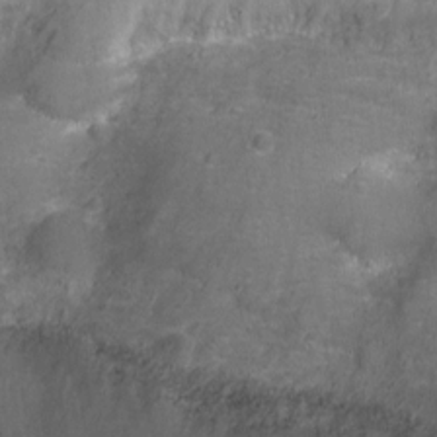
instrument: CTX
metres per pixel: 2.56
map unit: Ht
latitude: 1.6694
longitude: -25.4426
